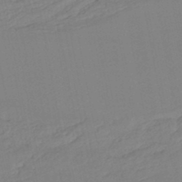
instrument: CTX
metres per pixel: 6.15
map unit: lHb
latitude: -46.7841
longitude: 75.5022
